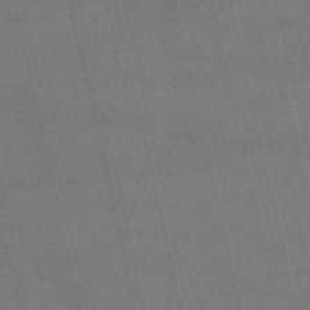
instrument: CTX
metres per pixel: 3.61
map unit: HNb
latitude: -52.7652
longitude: -41.0080
